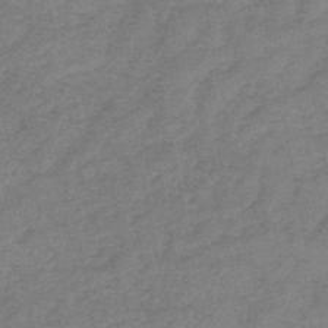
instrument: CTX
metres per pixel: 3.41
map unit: HNb
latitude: -45.4643
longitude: -36.4412
